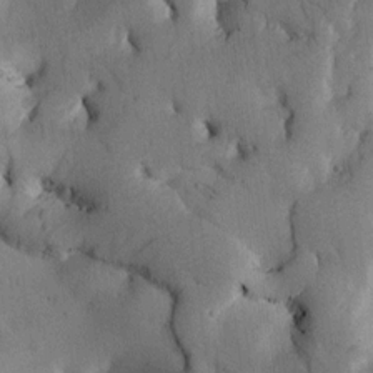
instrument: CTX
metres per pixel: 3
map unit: Htu
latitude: -3.0864
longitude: 169.0864
